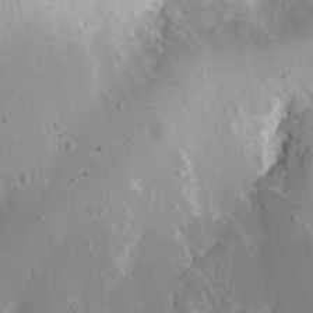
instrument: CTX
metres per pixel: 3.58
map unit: eHh
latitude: 17.1592
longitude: -70.1767
